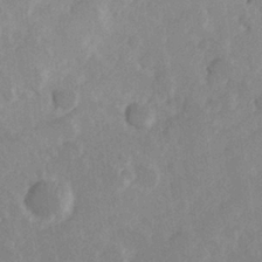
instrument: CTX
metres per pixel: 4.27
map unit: Hve
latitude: 25.0269
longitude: 145.0864
